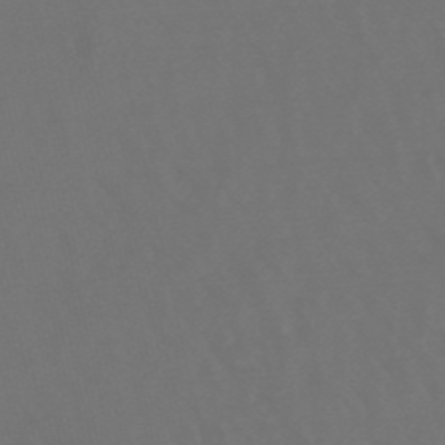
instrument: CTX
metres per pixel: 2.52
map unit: lHb
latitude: -47.9367
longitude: 72.8408
